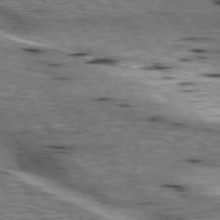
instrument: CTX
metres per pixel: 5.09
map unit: lApd
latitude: 76.6301
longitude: -60.3845
